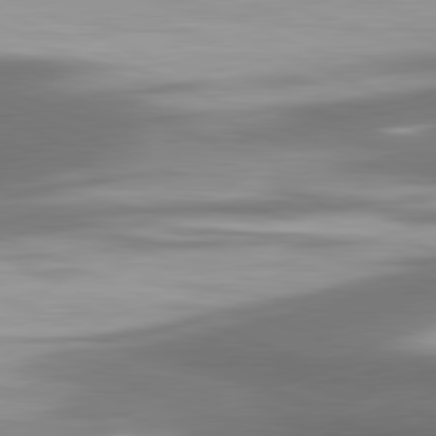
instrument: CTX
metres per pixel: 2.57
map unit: lApd
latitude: 81.5371
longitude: 174.1605
